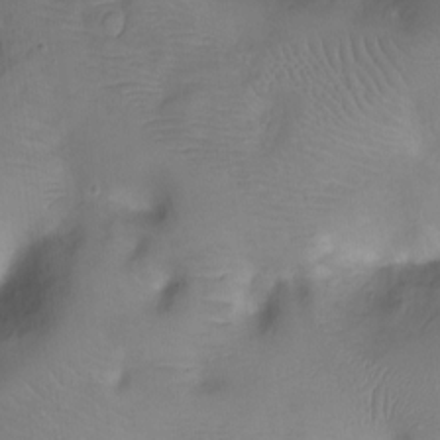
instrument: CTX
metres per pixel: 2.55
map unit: Ht
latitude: -4.5196
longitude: -28.2333
